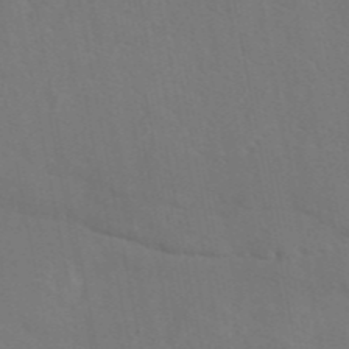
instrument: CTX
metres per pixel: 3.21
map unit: eAb
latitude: 46.4790
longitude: 112.6141
